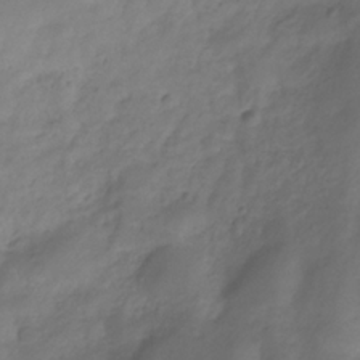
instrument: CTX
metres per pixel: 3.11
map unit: Hve
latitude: -32.7086
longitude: 91.8045
